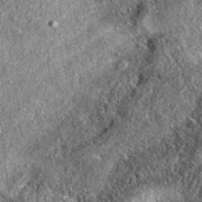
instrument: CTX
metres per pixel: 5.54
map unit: eAb
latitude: 37.9528
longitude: 108.3117
